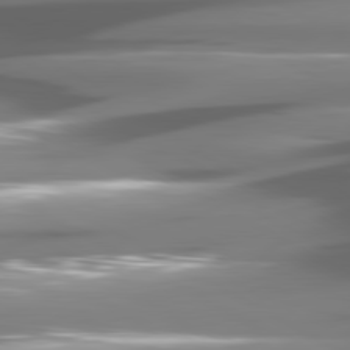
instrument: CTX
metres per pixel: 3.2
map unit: lApd
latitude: 80.8191
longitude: -144.0822
